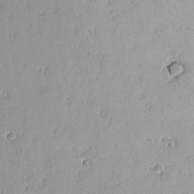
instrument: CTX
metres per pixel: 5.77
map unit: lAvf
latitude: 15.9717
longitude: -127.4238
